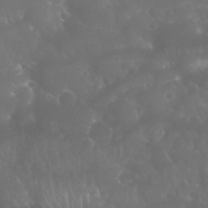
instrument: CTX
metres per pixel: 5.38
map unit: Nhu
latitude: 28.3467
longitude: -65.5749
